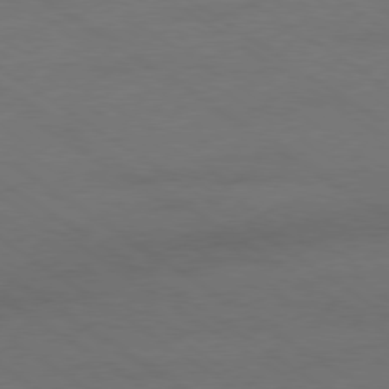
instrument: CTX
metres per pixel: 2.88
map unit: Ap
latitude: -79.6344
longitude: -53.2915
